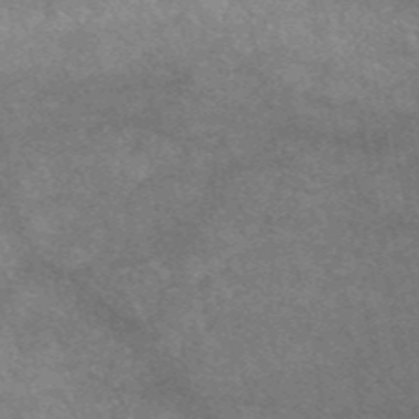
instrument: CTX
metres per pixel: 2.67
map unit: eAb
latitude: 47.5749
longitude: 124.9731
